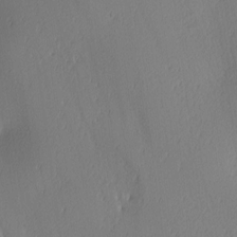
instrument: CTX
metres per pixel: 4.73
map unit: Ave
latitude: 3.7449
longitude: -114.9135
